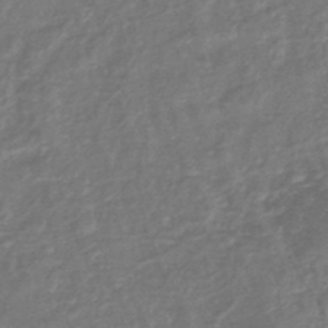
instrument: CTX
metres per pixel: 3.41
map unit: eHb
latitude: -43.2753
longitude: 82.2361
